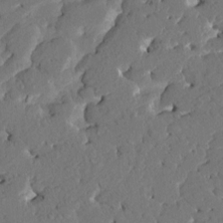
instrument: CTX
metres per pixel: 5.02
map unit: HNhu
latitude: 7.4048
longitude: -5.7639
